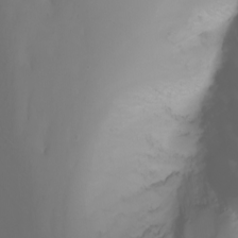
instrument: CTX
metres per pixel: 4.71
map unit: Nhu
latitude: -6.8408
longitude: -83.8583
